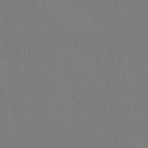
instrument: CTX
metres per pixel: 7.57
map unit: lHvf
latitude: 18.2711
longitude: -113.5938
